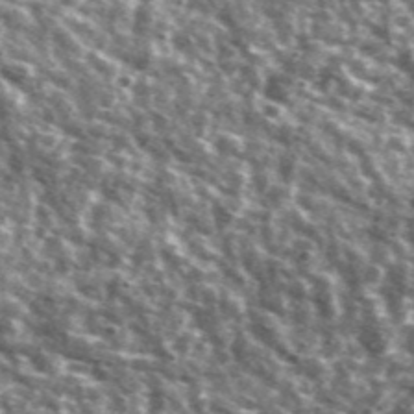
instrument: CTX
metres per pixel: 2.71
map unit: Ave
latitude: 41.5182
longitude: -106.4412
